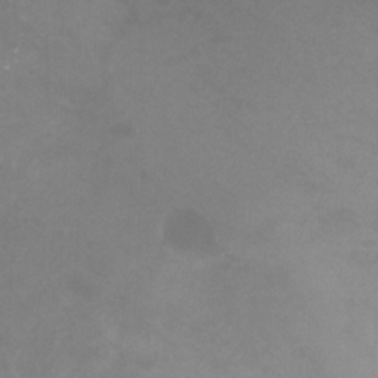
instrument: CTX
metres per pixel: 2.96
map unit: Nhu
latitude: -13.5588
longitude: -70.0444
